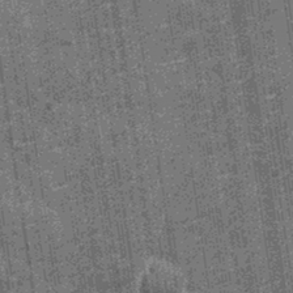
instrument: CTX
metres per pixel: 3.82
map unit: Nhu
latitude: -12.6708
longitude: -22.0255
